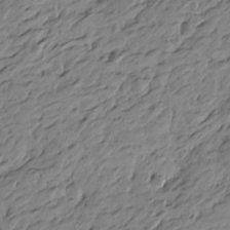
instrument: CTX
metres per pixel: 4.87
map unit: Htu
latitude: -4.9352
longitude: -178.5735
